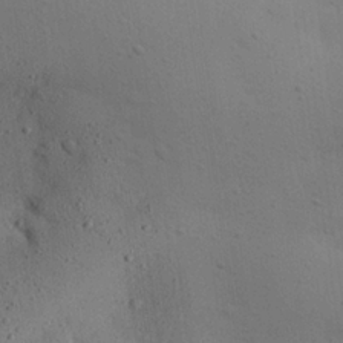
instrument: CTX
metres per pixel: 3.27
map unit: eHh
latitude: 24.6112
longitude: -71.6505
